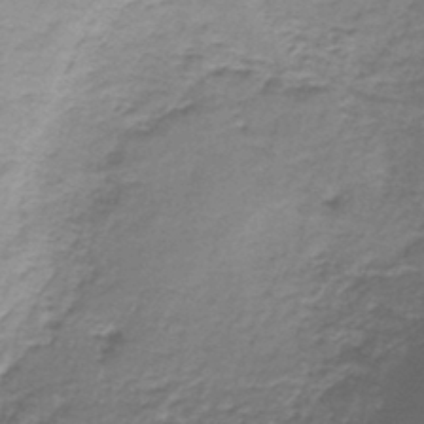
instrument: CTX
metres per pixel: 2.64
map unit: lHb
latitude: -42.8219
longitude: 58.8219
